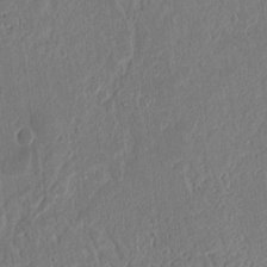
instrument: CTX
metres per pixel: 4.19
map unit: Ht
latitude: 12.4223
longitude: -75.0647
